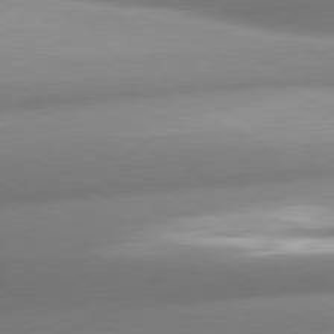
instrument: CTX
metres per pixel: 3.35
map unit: lApd
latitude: 80.3467
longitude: -159.1781
